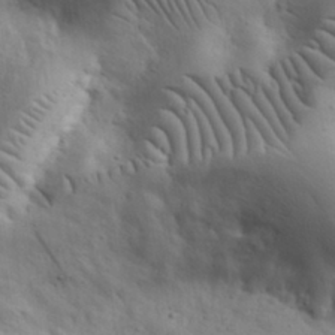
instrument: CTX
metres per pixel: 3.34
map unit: eHh
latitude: 31.6505
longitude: -72.7625
